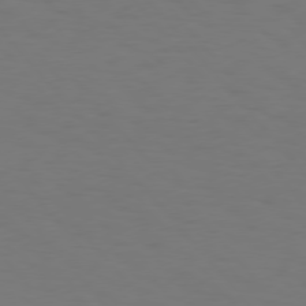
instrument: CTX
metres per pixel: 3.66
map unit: Hpe
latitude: 75.8394
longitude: -132.9514
